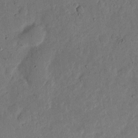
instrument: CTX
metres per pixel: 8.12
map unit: eHh
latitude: 5.6694
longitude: -71.6127
